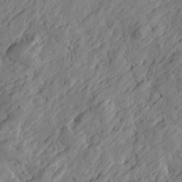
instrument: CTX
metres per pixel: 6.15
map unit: Htu
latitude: -3.1053
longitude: -178.6302
